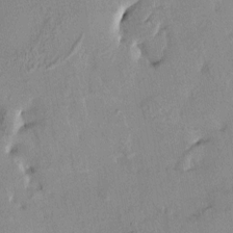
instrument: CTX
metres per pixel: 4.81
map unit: HNhu
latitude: 4.4412
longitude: 14.2551
